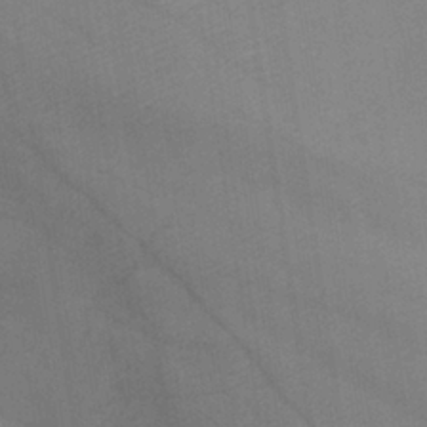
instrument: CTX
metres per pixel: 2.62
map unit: lHb
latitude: -35.2187
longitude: 66.9353
